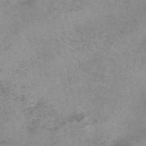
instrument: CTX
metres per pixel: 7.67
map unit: eAb
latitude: 45.4048
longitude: 124.7463
